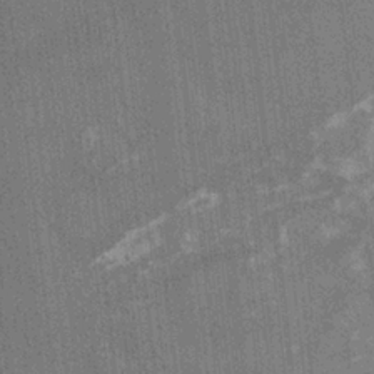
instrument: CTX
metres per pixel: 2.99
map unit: HNhu
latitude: 3.7638
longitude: 4.9163
